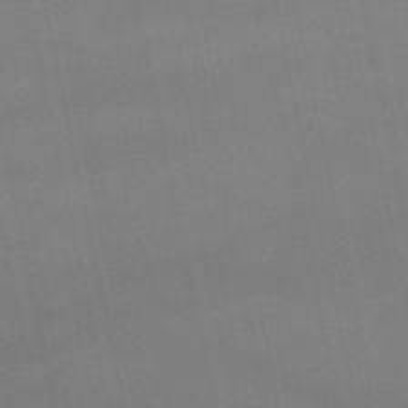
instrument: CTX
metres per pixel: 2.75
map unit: lHb
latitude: -46.1983
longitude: 66.7274
